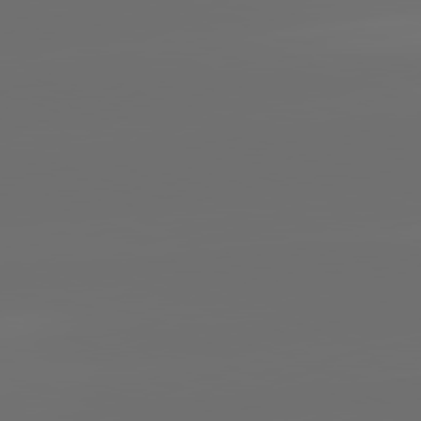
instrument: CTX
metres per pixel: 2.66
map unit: lApd
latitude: 82.2144
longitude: -152.9325
